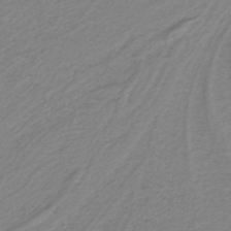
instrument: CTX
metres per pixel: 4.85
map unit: lHb
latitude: -41.3698
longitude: 51.7100
